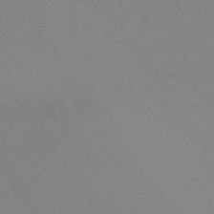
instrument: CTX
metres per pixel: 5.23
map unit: Ap
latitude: -73.7855
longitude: -70.3845
